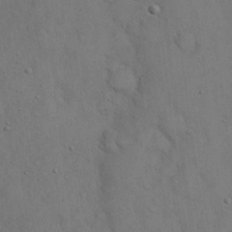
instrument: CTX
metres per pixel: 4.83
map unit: eHh
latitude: 20.9325
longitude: -59.5938
